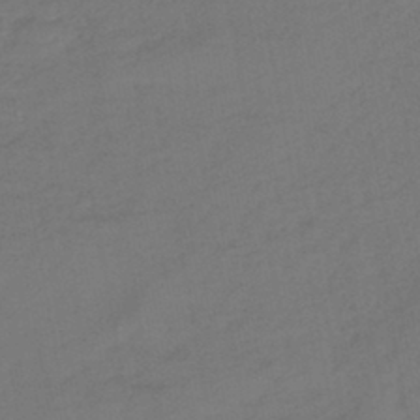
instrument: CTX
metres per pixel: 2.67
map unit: lHb
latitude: -42.4251
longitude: 74.0094
